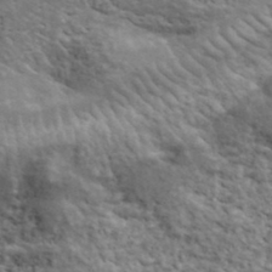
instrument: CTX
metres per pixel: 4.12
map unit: lHvf
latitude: 37.9906
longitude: -88.8569
